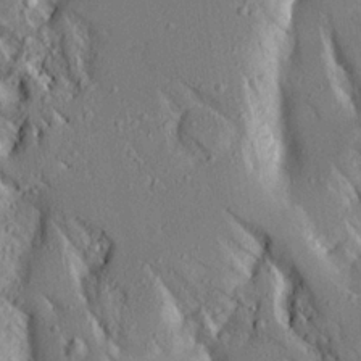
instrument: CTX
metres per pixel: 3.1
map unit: Aa
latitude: 16.5168
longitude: -149.3860
